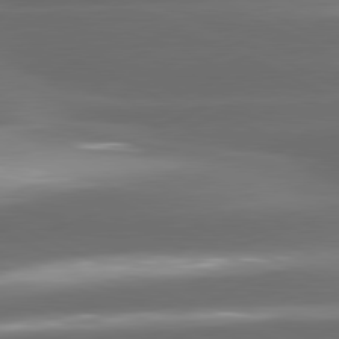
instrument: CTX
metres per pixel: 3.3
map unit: lApd
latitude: 81.0080
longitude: -142.8380
